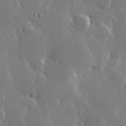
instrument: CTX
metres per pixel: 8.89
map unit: Hve
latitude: 27.7072
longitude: 150.1606
